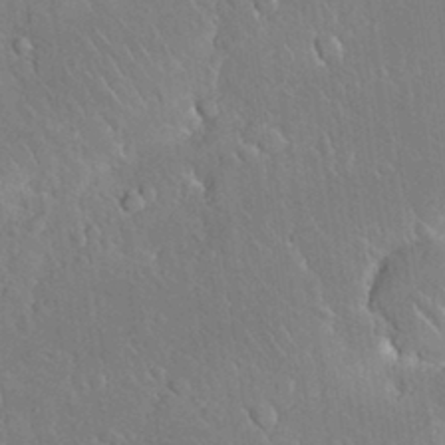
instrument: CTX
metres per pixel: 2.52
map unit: Nhu
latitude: 30.9892
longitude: -56.9135
